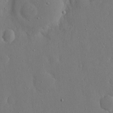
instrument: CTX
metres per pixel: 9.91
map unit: eHh
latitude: 16.4601
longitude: -70.8191
